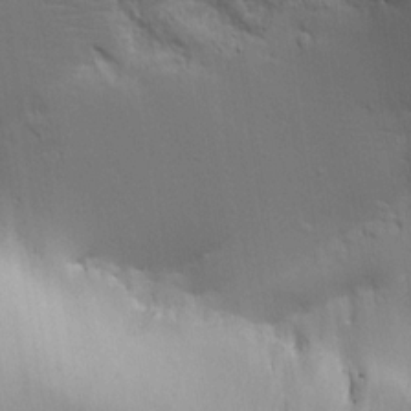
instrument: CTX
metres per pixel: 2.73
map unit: Aa
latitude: 18.8569
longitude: -125.3481
